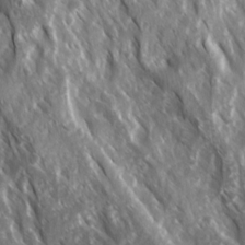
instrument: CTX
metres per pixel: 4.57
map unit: Ave
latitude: 15.2348
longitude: -132.4979
